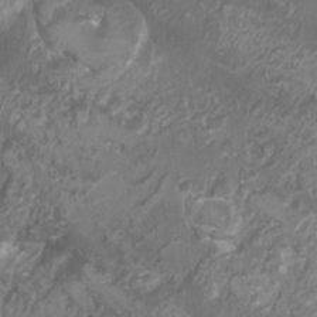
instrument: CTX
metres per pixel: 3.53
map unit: Nhu
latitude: 6.6868
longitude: -20.5357
